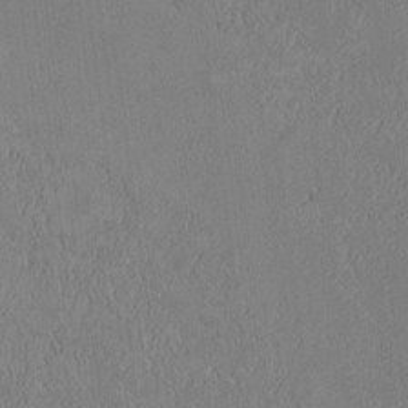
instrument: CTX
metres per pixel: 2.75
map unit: Htu
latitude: 2.9702
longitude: 148.9164
